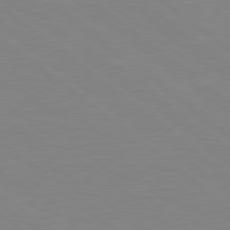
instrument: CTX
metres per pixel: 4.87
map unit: Hpe
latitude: 78.8758
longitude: -124.1011
